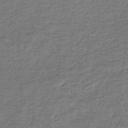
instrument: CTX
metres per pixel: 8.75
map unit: eHb
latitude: -33.7856
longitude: 75.6344
